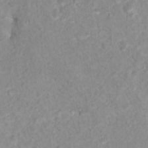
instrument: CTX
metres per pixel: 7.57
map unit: Nhu
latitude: 16.4790
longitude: -31.7639
